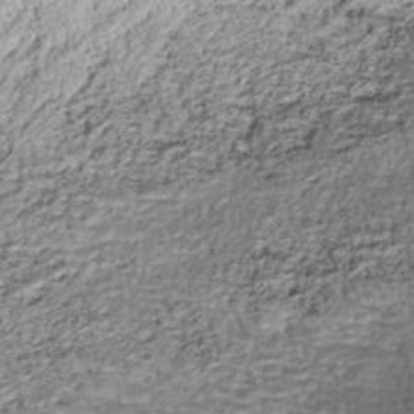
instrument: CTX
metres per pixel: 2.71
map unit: ANa
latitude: -41.4832
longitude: 109.1053
